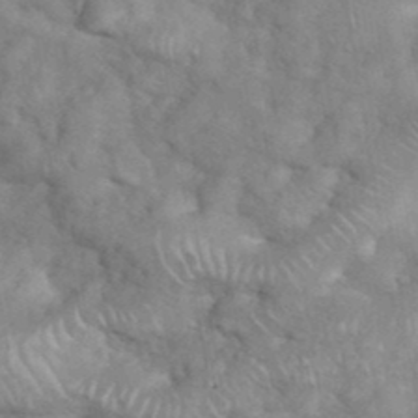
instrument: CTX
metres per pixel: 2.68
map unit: eHh
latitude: 38.5168
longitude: -57.8961
